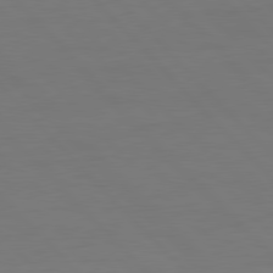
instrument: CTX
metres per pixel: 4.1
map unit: Ap
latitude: -79.8422
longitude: -56.2522
